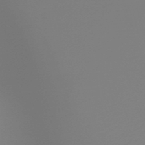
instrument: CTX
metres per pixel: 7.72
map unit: HNb
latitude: -48.9164
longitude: -51.3670
